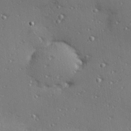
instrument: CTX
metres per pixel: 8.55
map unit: Hve
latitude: 26.3845
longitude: -91.8394
